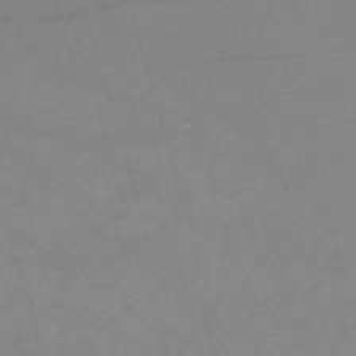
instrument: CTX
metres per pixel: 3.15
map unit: HNb
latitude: -53.6532
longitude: -49.5938
